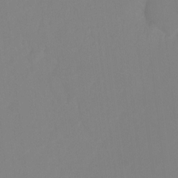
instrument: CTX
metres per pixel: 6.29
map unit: Ht
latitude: -8.0094
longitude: -30.9892
